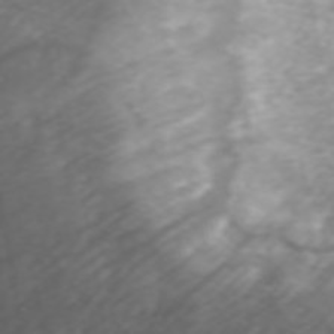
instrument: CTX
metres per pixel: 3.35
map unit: ANa
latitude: 45.7072
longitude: 21.8422
